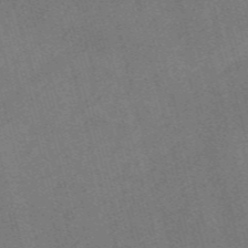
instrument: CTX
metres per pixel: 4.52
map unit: Nve
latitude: -58.7463
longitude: 64.6519
